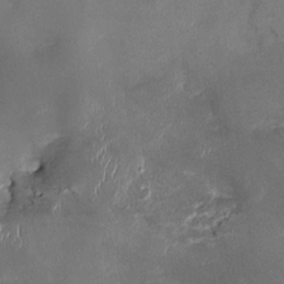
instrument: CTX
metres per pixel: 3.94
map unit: Htu
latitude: -1.6155
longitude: 149.5588
